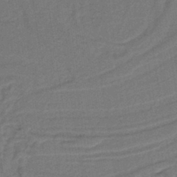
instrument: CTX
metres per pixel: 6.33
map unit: lHb
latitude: -39.6155
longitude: 54.9353
